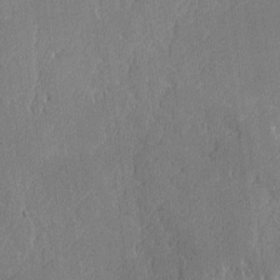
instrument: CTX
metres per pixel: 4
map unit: lAvf
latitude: -8.6329
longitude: -113.5182
